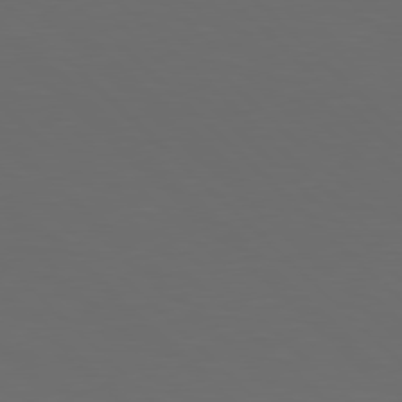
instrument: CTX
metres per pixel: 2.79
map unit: Hpe
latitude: 78.1200
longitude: -175.1781
